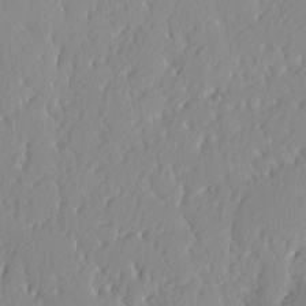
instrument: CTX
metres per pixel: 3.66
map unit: lAvf
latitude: -5.0297
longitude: -108.7813
